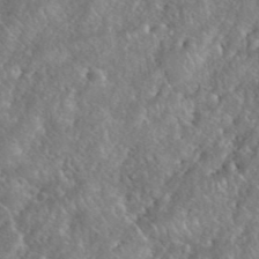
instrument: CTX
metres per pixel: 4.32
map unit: eHh
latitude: 40.0444
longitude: -57.5560
